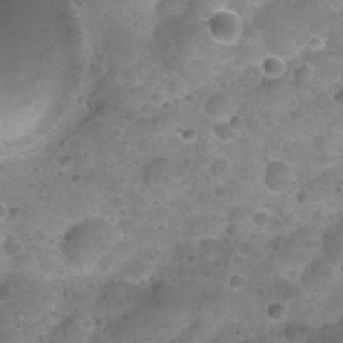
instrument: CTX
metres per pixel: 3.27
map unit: Nhu
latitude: 27.6694
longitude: -54.0444
